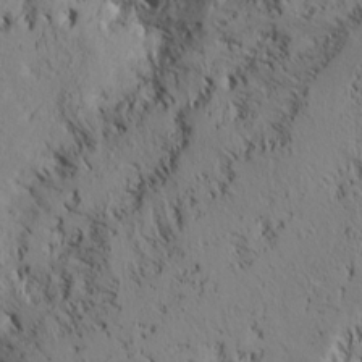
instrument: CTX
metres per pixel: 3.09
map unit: lAvf
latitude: 7.7827
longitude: 166.2739
